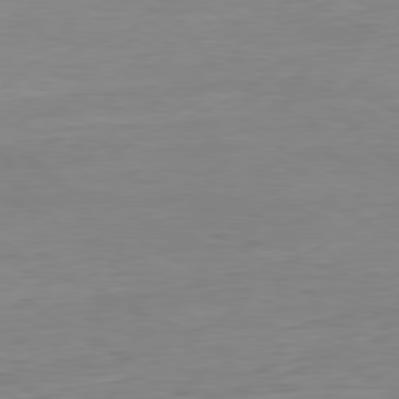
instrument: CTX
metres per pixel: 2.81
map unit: Ap
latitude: -81.0865
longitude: -95.3482
